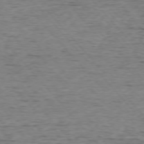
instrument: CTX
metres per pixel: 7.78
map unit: Ap
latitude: -76.2362
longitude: -95.2915
